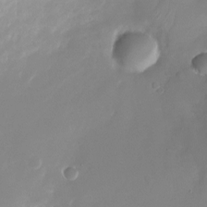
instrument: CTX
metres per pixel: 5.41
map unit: Nhu
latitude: -24.8408
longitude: -71.8016
